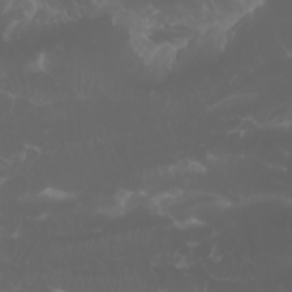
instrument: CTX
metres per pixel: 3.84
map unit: Htu
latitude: -0.9353
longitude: -77.5938
